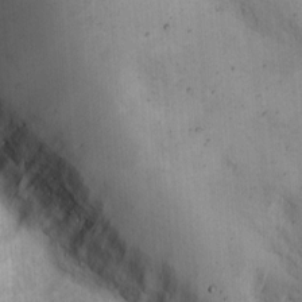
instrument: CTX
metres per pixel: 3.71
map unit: Hto
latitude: 11.7072
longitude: -59.1970
